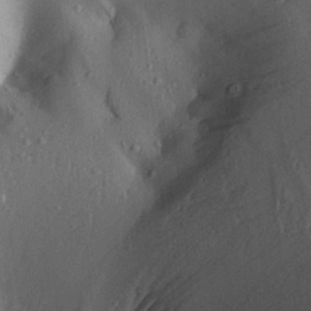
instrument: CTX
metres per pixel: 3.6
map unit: Aa
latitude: 28.6490
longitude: -132.7246
